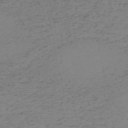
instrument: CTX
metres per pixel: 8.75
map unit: HNb
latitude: -56.0094
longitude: -43.6883
